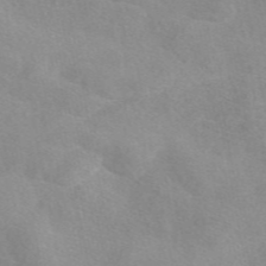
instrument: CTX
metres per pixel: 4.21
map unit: eAb
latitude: 48.1389
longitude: 123.1620
